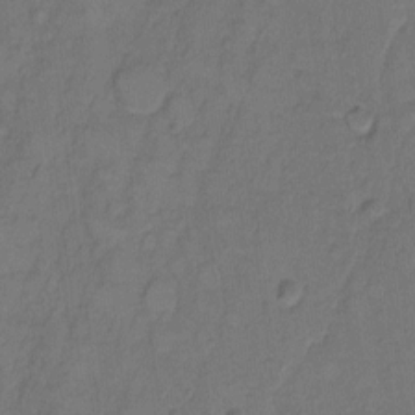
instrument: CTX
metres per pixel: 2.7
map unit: Hto
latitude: 7.4048
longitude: -61.0458
